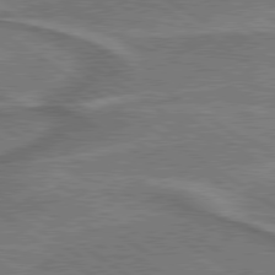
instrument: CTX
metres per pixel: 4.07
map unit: lApd
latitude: 79.6505
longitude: 172.9353
